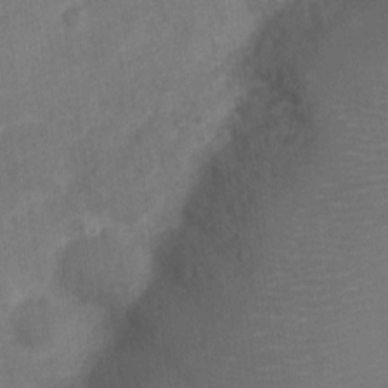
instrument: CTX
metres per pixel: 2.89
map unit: Nve
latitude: -20.0283
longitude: 108.3873
